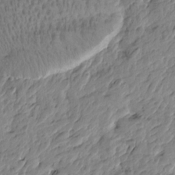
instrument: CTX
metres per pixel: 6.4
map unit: Htu
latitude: -4.1416
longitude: 178.6329
